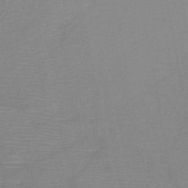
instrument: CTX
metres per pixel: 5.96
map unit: HNb
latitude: -45.5210
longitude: -42.7246
